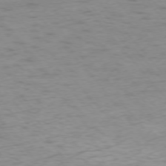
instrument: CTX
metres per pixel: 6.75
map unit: Ap
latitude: -75.7856
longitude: -66.4790
